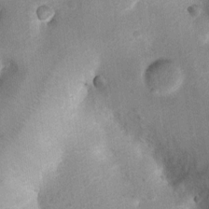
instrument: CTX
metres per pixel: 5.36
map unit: Ht
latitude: 4.8758
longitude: -29.6316
